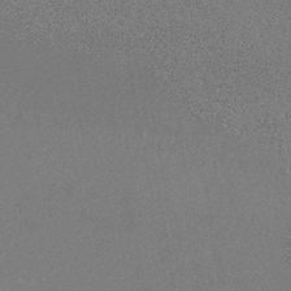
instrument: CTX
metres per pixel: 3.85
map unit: HNhu
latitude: -44.2362
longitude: 93.9745
